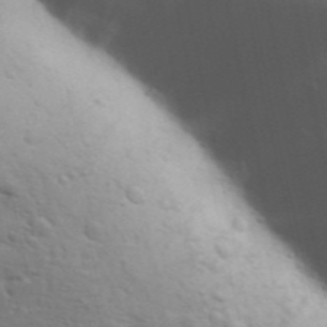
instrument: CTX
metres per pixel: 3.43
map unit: Aa
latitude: 31.3671
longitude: -146.7436
